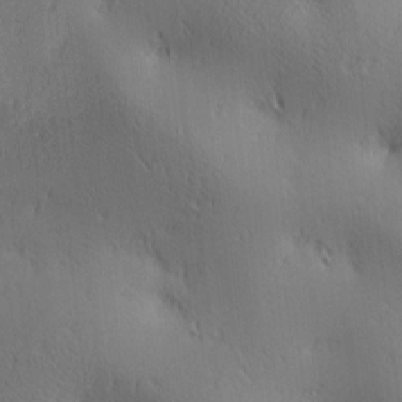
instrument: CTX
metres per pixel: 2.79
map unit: lAa
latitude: 3.6883
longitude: -117.8017
